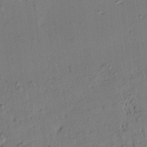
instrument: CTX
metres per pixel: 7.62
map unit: Htu
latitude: -2.1416
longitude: -175.9528
